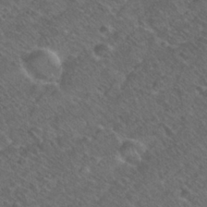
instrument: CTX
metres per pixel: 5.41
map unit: Nhu
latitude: 26.6491
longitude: -55.6505
